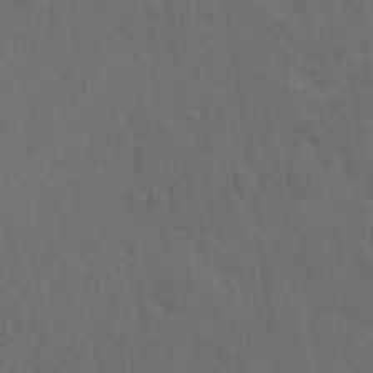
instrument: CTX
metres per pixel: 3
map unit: Ave
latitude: -8.0472
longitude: -120.2145
